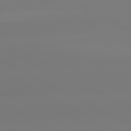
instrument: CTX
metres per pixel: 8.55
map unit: lApd
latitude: 80.8569
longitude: -156.1199
